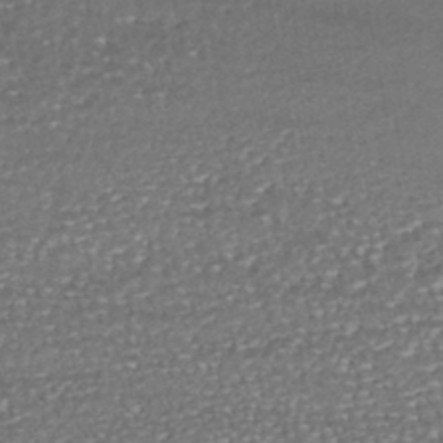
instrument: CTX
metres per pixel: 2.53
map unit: HNhu
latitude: -46.6140
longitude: 104.9541
